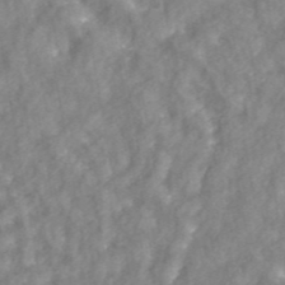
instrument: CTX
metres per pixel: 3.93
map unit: ANa
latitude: 43.8583
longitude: 24.4629
